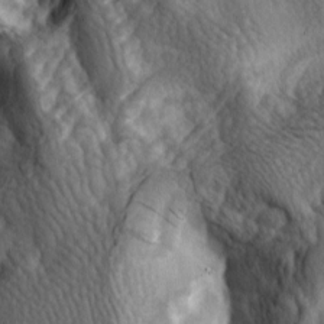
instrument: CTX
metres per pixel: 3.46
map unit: lAa
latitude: -4.6707
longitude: -124.3278
